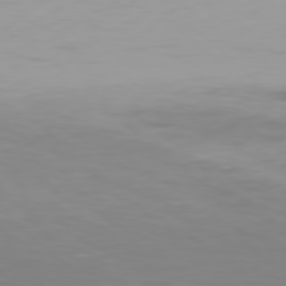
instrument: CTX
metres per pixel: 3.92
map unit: Hpe
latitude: 77.8583
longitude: -135.0647
